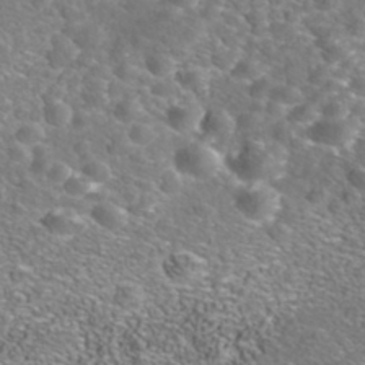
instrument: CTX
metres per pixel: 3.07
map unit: Nhe
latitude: -41.0486
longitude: -99.7827
